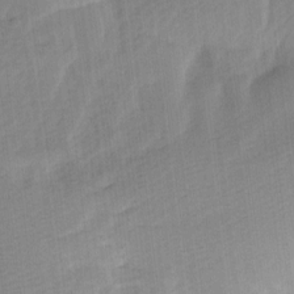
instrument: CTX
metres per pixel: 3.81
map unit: Ave
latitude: 10.7057
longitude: -106.9703
